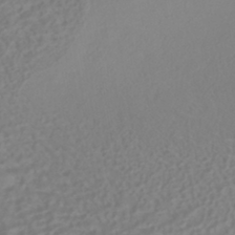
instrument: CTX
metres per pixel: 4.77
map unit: HNhu
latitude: -41.0675
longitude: 106.7275
